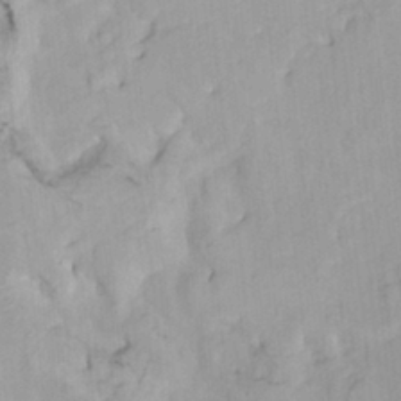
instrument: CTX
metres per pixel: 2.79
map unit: HNhu
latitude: 3.8583
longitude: 3.8044
